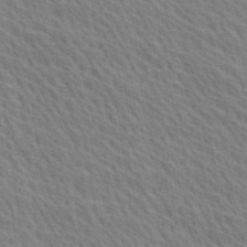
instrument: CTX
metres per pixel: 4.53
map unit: Ave
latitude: 20.2712
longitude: -139.3104
